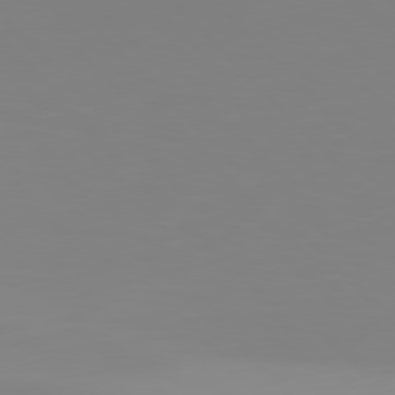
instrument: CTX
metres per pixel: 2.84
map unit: Hpe
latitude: 77.2348
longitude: -136.2145
